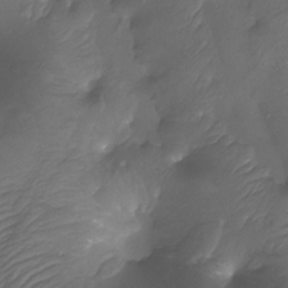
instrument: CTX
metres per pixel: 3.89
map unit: Htu
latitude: -13.7856
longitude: -44.8569
